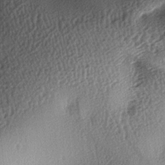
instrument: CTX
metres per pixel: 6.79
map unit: lAa
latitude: -6.0283
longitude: -124.0444
